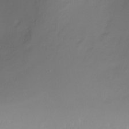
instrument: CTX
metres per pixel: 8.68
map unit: Ht
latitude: 2.0444
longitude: -33.9717
